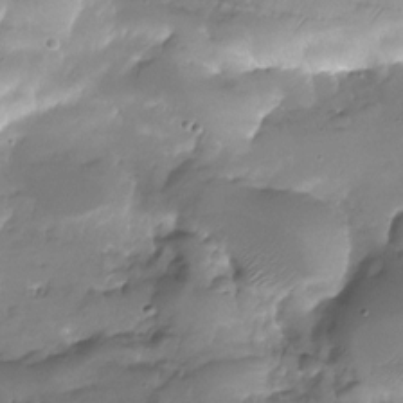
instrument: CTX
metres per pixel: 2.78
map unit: Nhu
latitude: -28.1795
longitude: -59.8017
